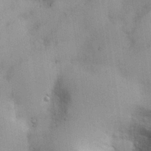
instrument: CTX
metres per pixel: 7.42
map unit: Nhu
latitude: 26.5735
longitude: -68.0822
